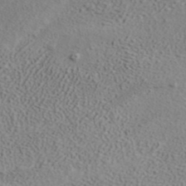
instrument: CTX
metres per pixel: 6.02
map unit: ANa
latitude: 39.0836
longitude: 21.3698
